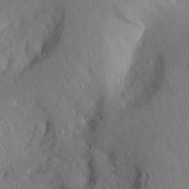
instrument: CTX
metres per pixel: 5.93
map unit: Aa
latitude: 27.5371
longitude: -147.0081
